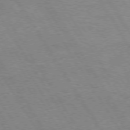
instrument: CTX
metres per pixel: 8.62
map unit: Hpe
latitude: 73.2537
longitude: -143.6127
